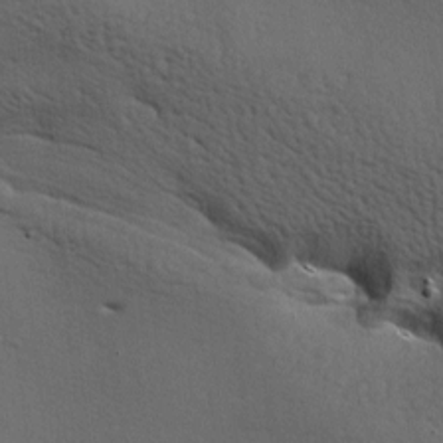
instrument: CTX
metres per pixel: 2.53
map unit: lAa
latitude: -6.9730
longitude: -125.2726
